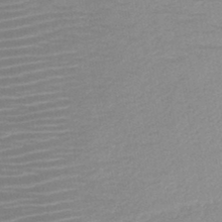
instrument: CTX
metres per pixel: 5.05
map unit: HNb
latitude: -45.9556
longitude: -45.0647
